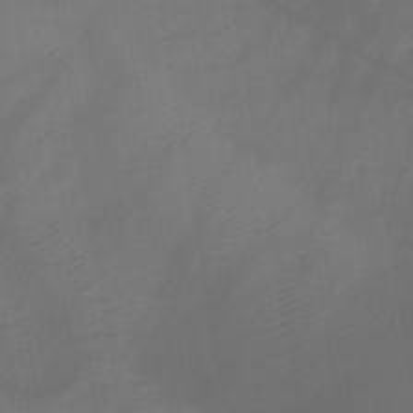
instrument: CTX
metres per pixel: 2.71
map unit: lHb
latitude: -41.2376
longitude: 77.5021
